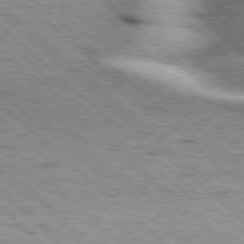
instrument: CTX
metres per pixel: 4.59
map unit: Hpe
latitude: 77.5371
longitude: -156.1766
